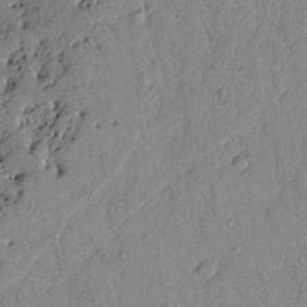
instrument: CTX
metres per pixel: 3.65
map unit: Ht
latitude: 9.4615
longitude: -78.7058
